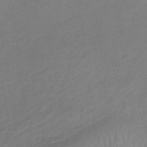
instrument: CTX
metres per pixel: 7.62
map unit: lHb
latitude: -34.3117
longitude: 68.3684
